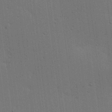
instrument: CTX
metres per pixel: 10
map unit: lAa
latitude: 12.2145
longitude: -108.7246
